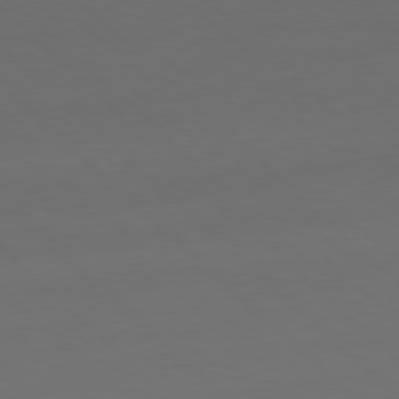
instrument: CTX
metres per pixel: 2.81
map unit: Hpe
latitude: 77.5371
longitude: -165.0269
